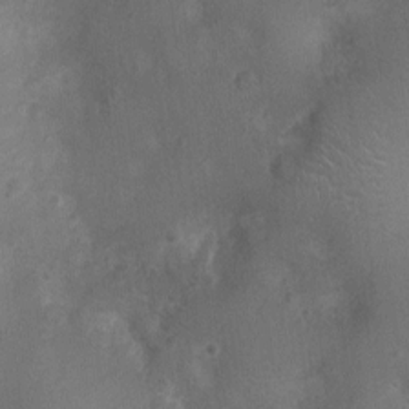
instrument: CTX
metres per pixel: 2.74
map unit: Ht
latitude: -3.6910
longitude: -15.8206
